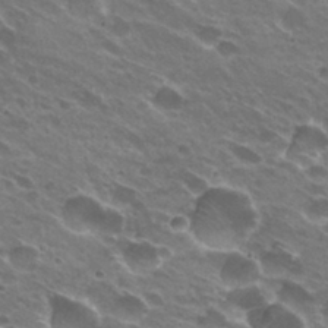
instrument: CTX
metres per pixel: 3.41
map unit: Hto
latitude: 31.5749
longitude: -43.0647
